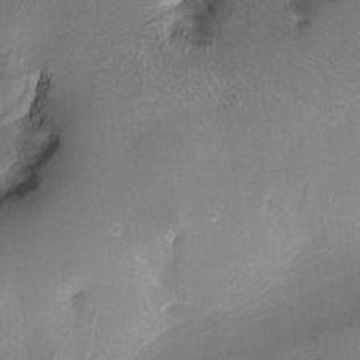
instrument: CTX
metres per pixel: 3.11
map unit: Nhu
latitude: -9.7666
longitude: -77.0269
